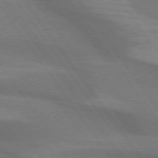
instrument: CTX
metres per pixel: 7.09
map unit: lApd
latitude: 74.1578
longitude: -63.7261
